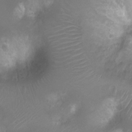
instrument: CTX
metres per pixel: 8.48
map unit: Ht
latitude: -7.8233
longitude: -19.4237
